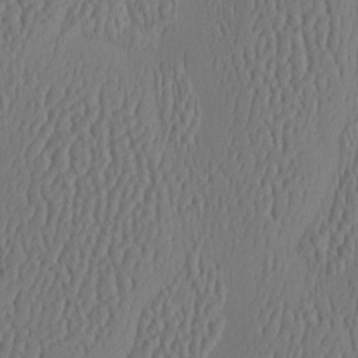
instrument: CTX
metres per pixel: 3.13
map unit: HNhu
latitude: -3.4265
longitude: 13.2754
